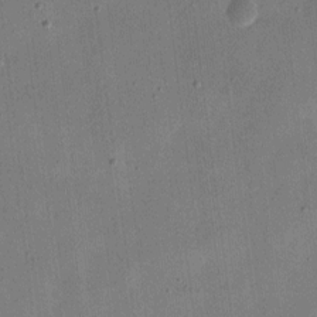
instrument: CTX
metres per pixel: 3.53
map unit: eHh
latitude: 11.1025
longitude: -69.1781
